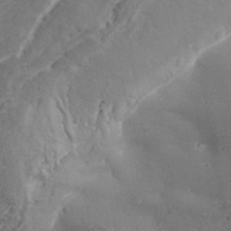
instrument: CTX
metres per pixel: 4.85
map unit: Aa
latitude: 33.9150
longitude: -134.8002
